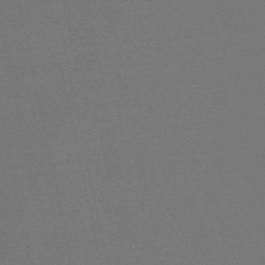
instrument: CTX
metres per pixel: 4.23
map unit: eHb
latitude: -50.6518
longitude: 71.7667
